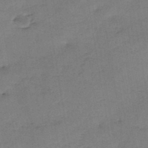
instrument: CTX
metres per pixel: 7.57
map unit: HNb
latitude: -46.8597
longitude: -37.9717
